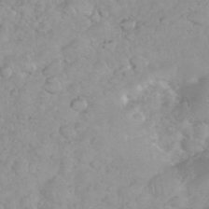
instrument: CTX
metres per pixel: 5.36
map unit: eHh
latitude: 35.3670
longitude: -63.7450
